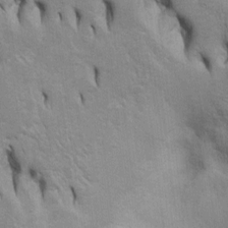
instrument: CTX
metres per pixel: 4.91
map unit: Htu
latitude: -4.8597
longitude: 151.3131
